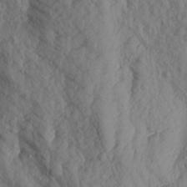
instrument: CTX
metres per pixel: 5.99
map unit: Aa
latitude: 16.8947
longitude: -146.1200
